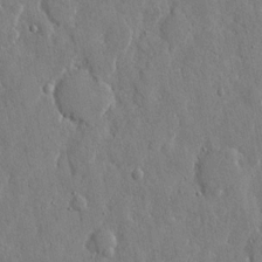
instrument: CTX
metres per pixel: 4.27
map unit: eHh
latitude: 12.2523
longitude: -69.9528
